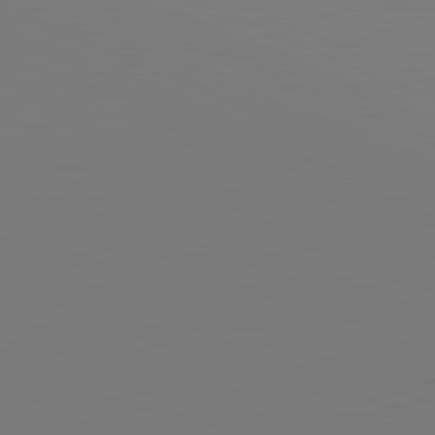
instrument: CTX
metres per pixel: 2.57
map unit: lApd
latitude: 81.8583
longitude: 147.5399
